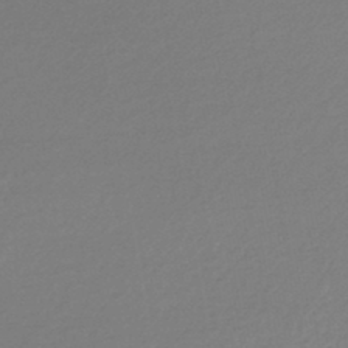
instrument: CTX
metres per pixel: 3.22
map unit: lHb
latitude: -45.1809
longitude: 73.6533
